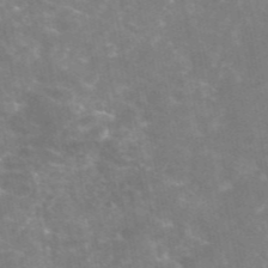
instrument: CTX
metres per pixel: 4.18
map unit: eAb
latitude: 46.2334
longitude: 124.3495
